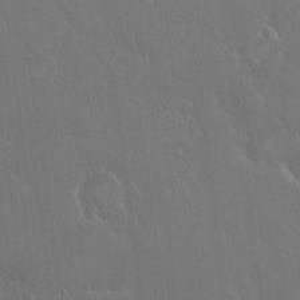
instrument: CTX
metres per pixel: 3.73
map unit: Hto
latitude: 18.6868
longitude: -57.5749
